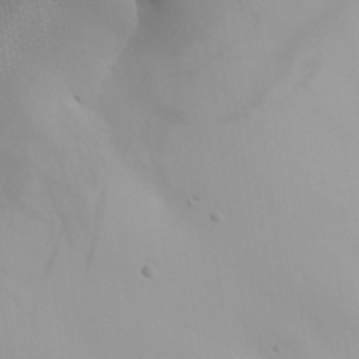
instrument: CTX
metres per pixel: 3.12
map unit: Aa
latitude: 25.1970
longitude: -127.5560
